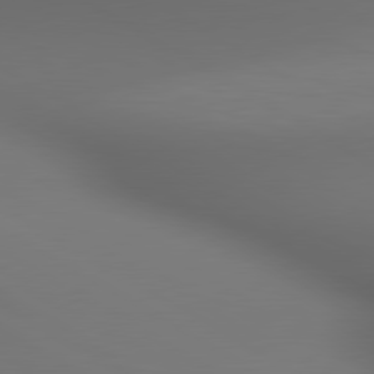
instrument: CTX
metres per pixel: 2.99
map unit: lApd
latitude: 80.4412
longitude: 137.3698
